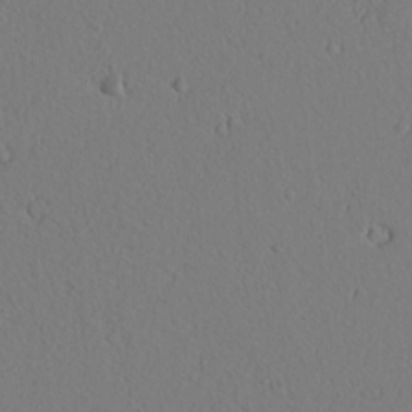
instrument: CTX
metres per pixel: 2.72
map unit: lAvf
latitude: 8.4034
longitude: 165.7100
